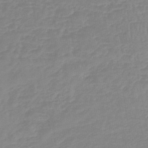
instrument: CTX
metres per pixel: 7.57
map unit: lHb
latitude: -45.1431
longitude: 72.3495
